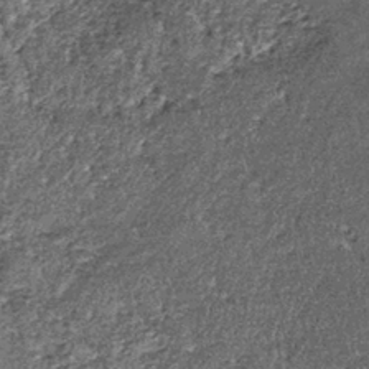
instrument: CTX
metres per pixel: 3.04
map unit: lHb
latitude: -39.5399
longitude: 65.4266
